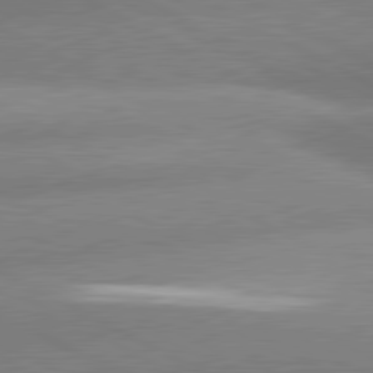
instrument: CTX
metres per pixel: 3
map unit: lApd
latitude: 81.0269
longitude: -163.6316
